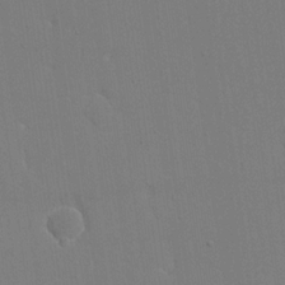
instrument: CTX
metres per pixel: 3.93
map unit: eHh
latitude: 19.1403
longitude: -69.5749
